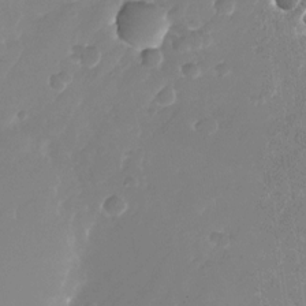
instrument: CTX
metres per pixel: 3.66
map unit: Nhu
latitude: -26.4629
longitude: -71.8772
